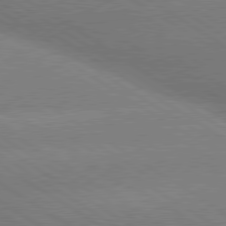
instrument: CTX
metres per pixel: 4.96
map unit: lApd
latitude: 79.8773
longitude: -152.1956
